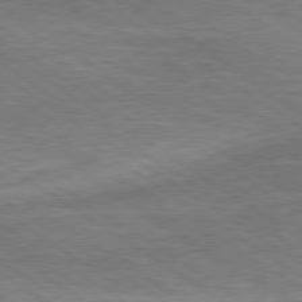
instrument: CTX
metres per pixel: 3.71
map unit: lApd
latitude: 79.5938
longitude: 170.5763
